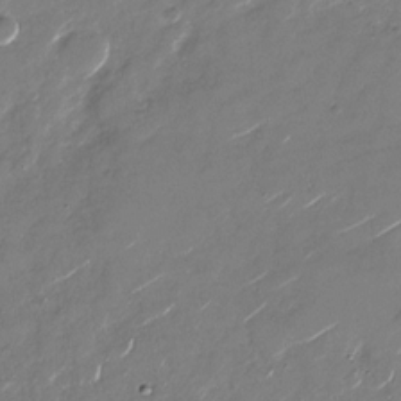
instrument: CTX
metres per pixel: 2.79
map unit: Nhu
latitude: -27.7477
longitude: -73.4994
